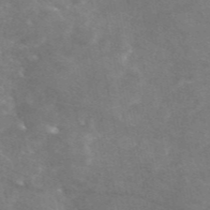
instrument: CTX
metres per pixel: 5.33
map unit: eAb
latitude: 47.2915
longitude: 119.7667
